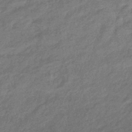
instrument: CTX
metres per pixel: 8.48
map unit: eHb
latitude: -41.3509
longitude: 80.8408
